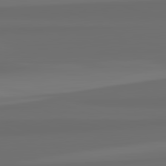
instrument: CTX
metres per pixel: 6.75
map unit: lApd
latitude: 82.8380
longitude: 163.4832
